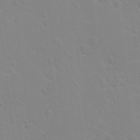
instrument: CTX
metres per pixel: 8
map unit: Hto
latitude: 20.9892
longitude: -33.1781
